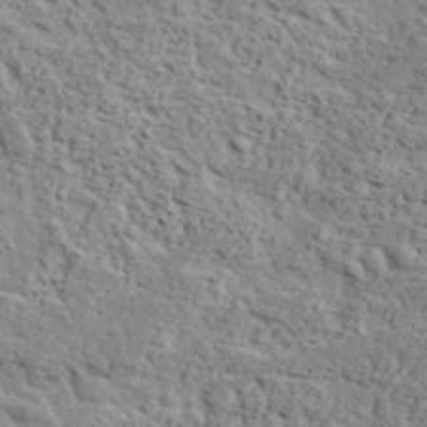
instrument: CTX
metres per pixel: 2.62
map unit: lHvf
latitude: 37.6883
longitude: -90.4412
